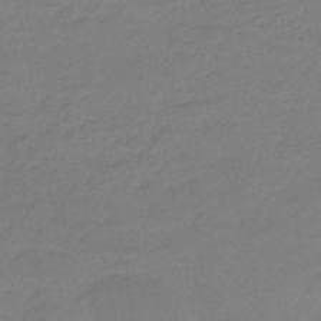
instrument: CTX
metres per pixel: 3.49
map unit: eHb
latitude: -46.1039
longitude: 88.8219
